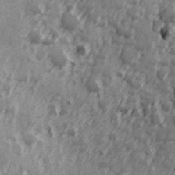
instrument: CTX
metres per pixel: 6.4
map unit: Hve
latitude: 25.7827
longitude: 146.9730
